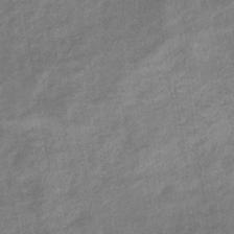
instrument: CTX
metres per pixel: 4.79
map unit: eHb
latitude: -35.5210
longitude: 77.8233
